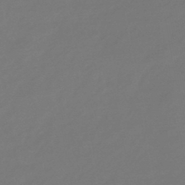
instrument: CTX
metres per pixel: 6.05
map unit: eHb
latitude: -43.2564
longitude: 87.3888
